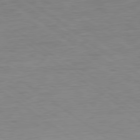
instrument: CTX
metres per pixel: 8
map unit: Ap
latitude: -80.3684
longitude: -80.8380
